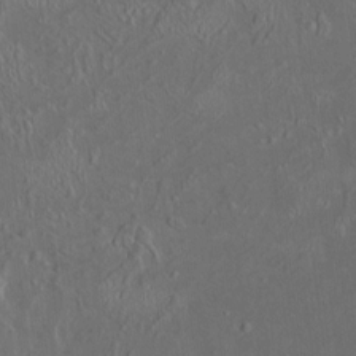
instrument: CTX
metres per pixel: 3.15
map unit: HNhu
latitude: 5.6127
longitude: 12.9920
